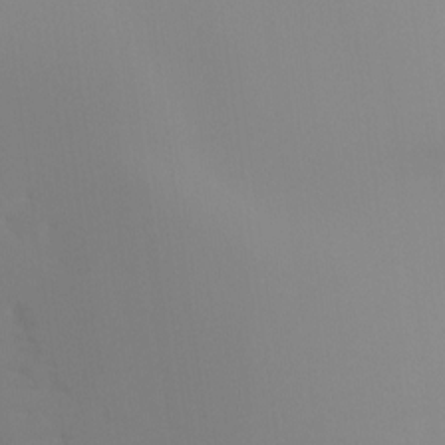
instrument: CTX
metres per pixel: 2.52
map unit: Ht
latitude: -14.9542
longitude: -52.0444
